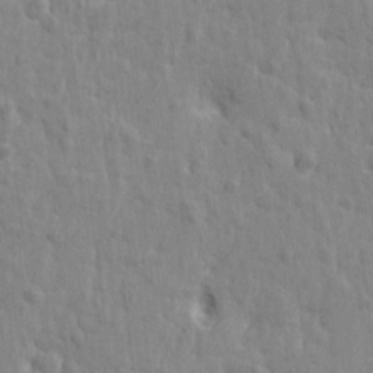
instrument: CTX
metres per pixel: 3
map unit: Htu
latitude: -2.2550
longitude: 179.8044
